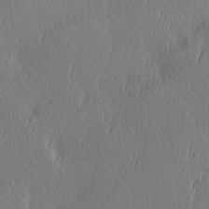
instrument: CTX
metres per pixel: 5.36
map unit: Hve
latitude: 13.0081
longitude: -91.3482
